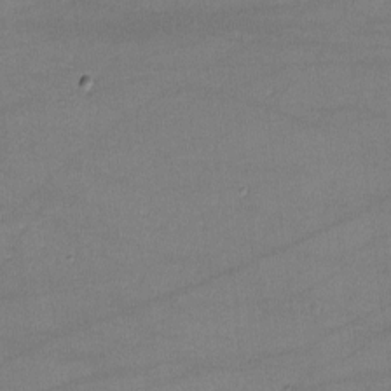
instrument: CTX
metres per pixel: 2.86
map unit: lHvf
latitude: -10.8030
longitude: -101.0459
